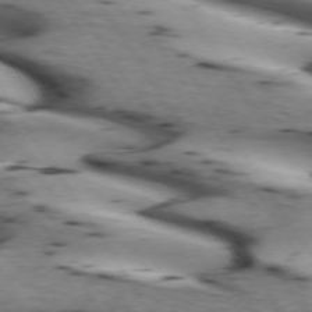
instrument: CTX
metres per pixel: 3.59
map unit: lApd
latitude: 72.9514
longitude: -53.2915
